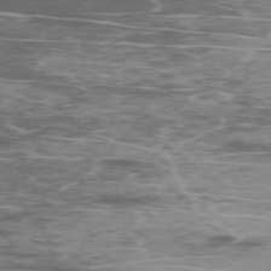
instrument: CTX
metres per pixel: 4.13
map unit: Ap
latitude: -76.4818
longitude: -69.0459
